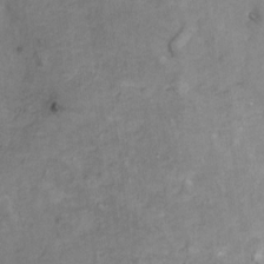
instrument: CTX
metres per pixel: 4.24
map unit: Ht
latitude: 8.5924
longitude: -38.4790
